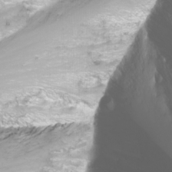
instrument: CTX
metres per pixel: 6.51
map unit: Nhu
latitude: -11.4077
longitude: -64.8380
